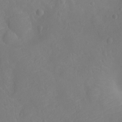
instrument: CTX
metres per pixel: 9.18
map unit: Ht
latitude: -10.3117
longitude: -23.2159
